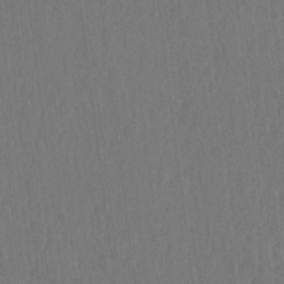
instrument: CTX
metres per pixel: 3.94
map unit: eHh
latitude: -2.4062
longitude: 14.4251
